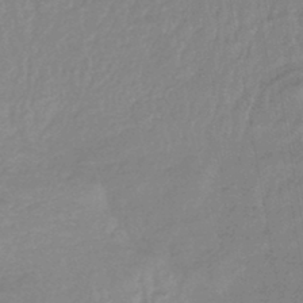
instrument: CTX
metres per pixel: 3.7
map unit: eHb
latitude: -44.8597
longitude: 81.6533
